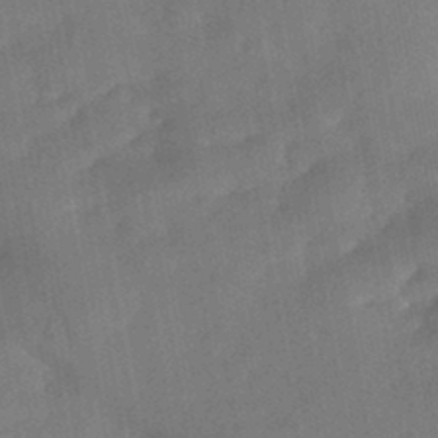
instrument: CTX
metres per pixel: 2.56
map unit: HNhu
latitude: -42.7274
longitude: 91.7478
